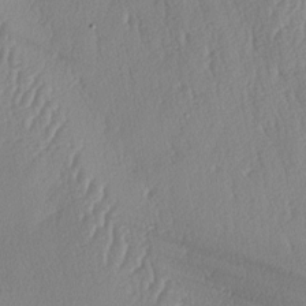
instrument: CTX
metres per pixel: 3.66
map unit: lAa
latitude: -7.9367
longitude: -129.3293
